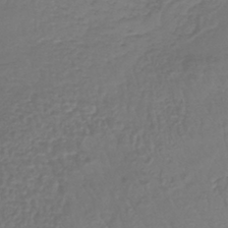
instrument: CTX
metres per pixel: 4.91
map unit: lHb
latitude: -41.7855
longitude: 65.8234
